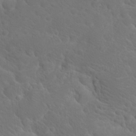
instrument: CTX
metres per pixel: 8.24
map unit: Hto
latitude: 18.5734
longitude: -36.4412
